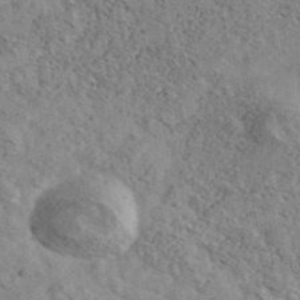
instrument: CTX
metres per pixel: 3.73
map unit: Ave
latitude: 40.5734
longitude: -110.6491
